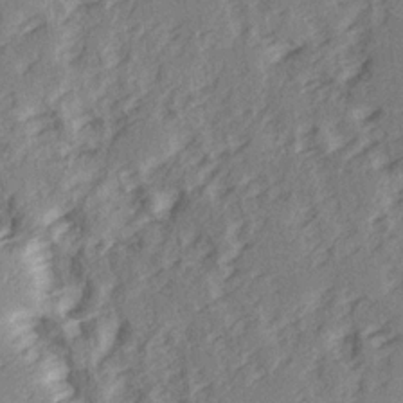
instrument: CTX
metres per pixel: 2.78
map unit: Ave
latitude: 15.1026
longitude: -104.1956
